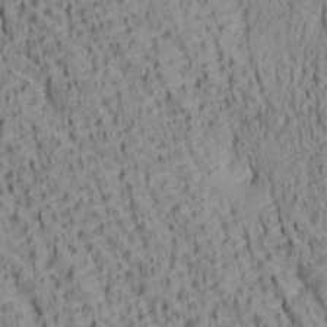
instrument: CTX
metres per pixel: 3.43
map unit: lAa
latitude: 7.0647
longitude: -115.3292
